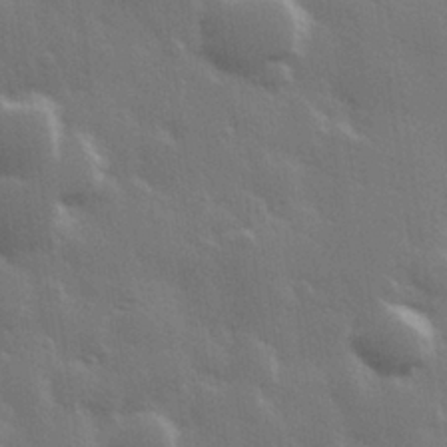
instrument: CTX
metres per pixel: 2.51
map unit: Hve
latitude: 28.6301
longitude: 147.9556
